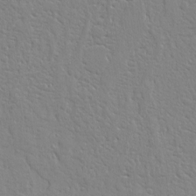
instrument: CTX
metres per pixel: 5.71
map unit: Ht
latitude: 8.7246
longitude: -77.2726
